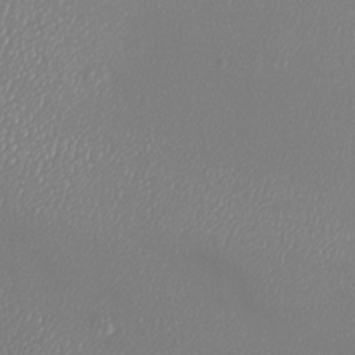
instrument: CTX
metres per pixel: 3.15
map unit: Htu
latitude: -6.5384
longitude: -73.3104
